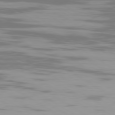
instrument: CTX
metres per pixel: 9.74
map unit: Ap
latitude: -79.8233
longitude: -102.8191
